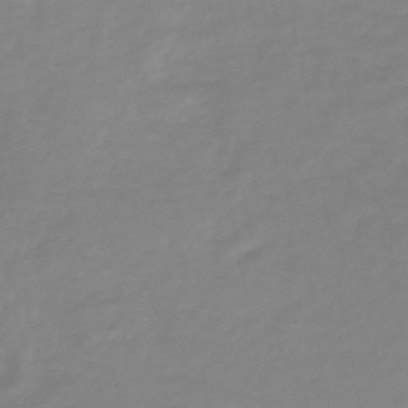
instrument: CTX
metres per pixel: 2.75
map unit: lHb
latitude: -44.1039
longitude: 62.1983
